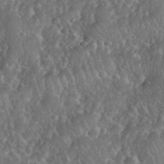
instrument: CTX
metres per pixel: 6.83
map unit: eHh
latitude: 39.8961
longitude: -58.0822
